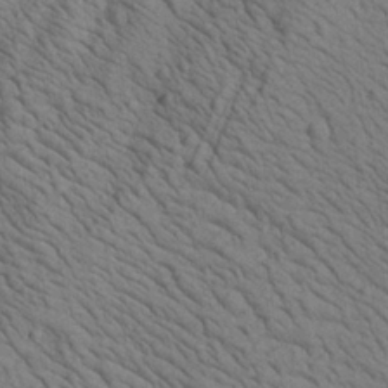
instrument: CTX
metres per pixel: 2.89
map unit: lAa
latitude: 22.4034
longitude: -138.7813
